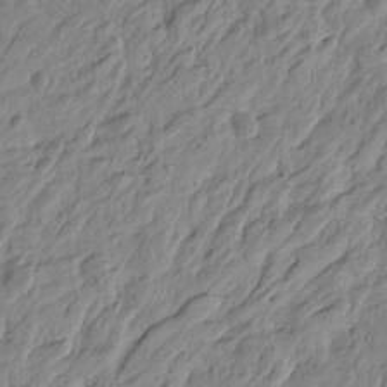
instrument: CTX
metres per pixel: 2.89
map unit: Htu
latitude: -4.1416
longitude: -179.9339
